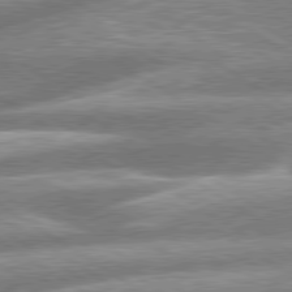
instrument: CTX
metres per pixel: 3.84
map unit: lApd
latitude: 79.8206
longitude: -160.0633
